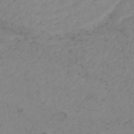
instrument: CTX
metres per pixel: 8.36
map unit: HNhu
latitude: -48.5763
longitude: 30.5573
